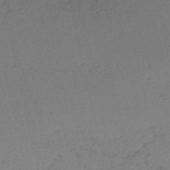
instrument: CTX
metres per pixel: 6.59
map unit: HNb
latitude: -52.7841
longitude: -42.1389
